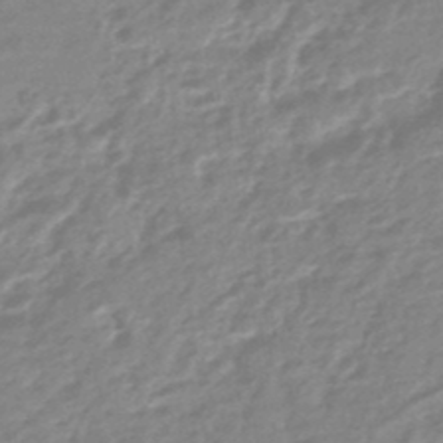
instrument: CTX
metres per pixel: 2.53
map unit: eHb
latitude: -45.4454
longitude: 89.4643
